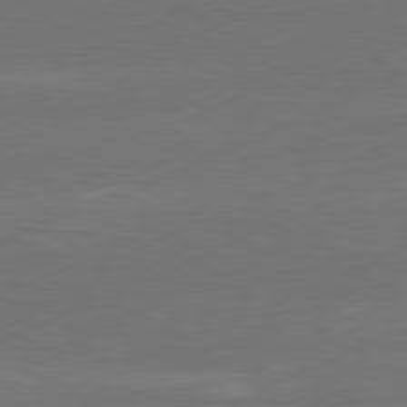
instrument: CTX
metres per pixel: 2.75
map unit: Ap
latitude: -81.7856
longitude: -85.1592
